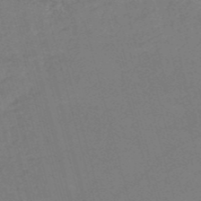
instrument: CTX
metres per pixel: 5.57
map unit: HNb
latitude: -53.8233
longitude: -46.5924
